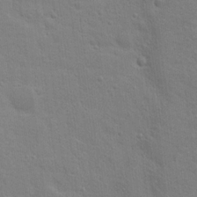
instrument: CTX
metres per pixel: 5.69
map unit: Nhu
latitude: 17.7450
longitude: -31.1592
